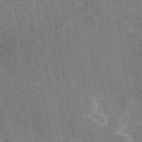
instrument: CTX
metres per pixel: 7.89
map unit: eAb
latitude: 50.3845
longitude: 116.1038
